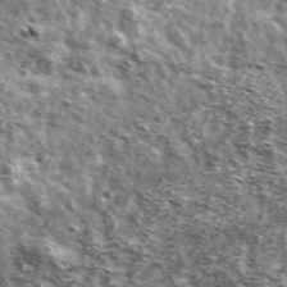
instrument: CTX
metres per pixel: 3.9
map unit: Ave
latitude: 41.3482
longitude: -106.2900
